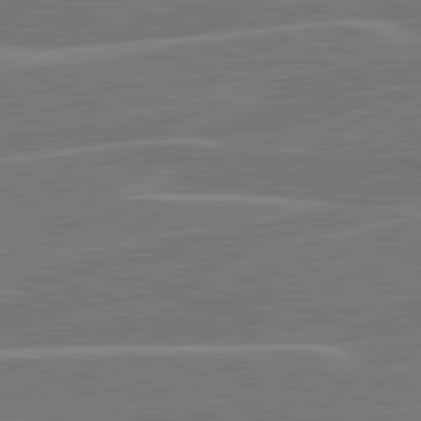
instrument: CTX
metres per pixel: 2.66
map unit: lApd
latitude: 81.1403
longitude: 121.6722
